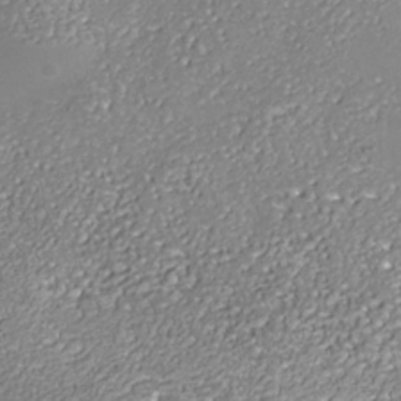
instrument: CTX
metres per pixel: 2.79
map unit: Nhe
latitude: -37.4076
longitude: -88.9514
